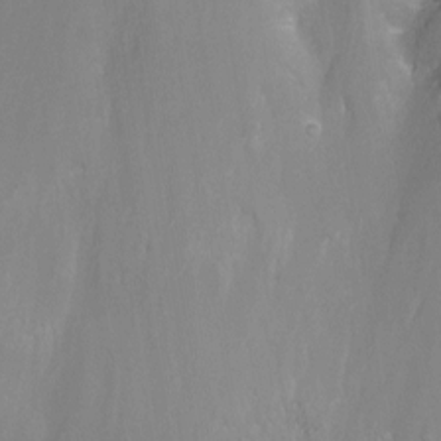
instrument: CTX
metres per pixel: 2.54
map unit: Nhu
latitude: -8.7274
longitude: -49.4804
